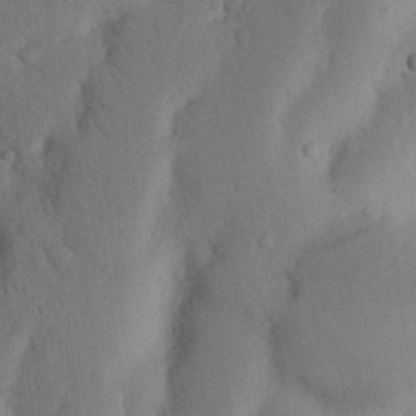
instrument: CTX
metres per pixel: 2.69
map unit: Nhu
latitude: 19.6316
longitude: -75.9339
